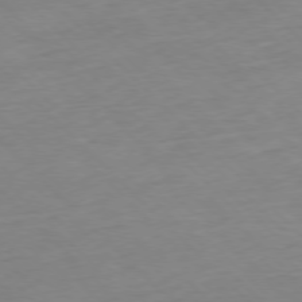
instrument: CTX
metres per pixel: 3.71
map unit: Hpe
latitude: -77.8044
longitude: 12.7274
